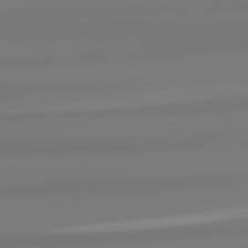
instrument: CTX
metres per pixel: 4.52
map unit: lApd
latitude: 82.5734
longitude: 173.5777
